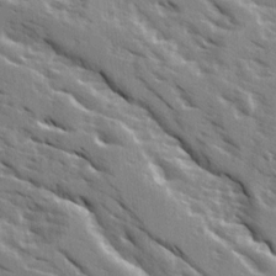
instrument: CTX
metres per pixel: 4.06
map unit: Ave
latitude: 16.1767
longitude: -130.5924
